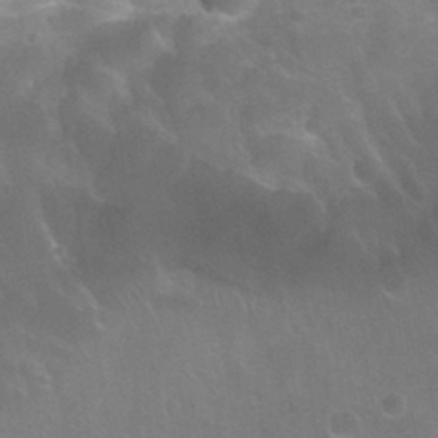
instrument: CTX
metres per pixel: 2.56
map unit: Nhu
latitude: 30.6113
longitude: -54.1200
